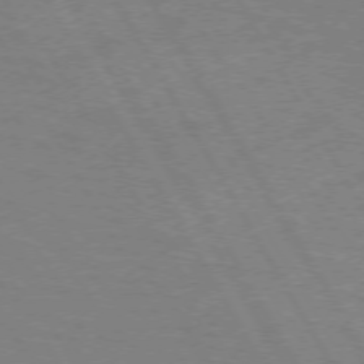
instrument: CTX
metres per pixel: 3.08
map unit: lApd
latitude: 72.5168
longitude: -56.7435
